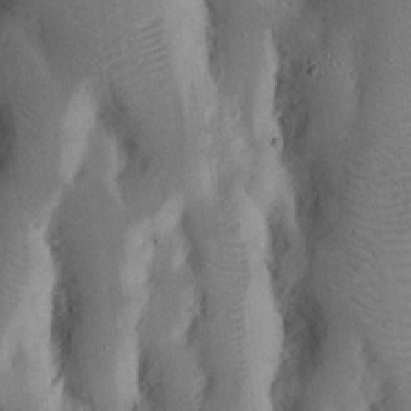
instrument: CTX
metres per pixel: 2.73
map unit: Nhu
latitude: 16.6302
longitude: -74.5357
